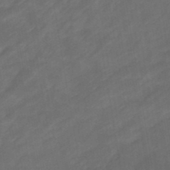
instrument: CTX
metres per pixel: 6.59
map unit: eHb
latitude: -47.9178
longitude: 85.2753
